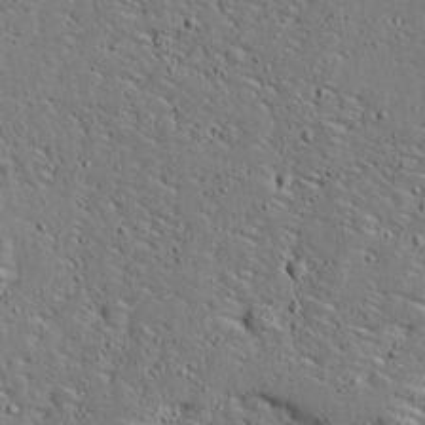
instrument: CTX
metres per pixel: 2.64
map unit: Ave
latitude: 13.7261
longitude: -138.3089
